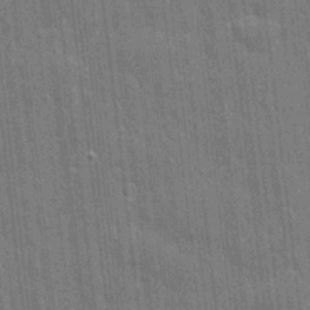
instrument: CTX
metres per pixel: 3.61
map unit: eHh
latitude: 6.4412
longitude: -74.6302
